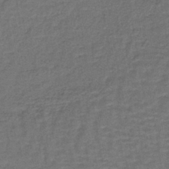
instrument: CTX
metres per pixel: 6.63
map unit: lHb
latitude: -39.6533
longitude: 58.5573
